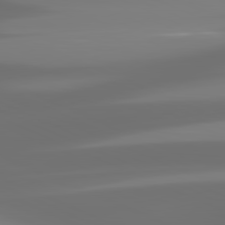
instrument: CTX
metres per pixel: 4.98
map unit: lApd
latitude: 81.3104
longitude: -138.1200
